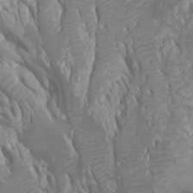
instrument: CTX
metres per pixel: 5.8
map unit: Ht
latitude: -0.4440
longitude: -18.2333
